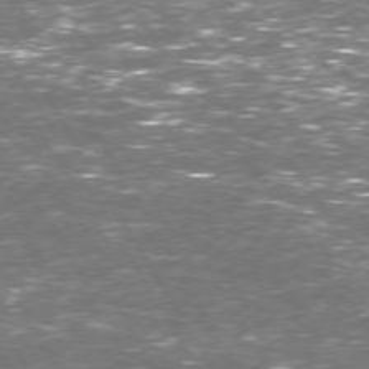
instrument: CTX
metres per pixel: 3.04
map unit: Hpe
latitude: 72.5735
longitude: -124.0633
